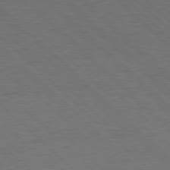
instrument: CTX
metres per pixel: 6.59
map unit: Hpe
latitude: 78.1389
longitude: -154.9514
